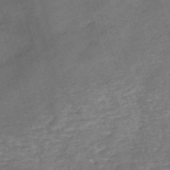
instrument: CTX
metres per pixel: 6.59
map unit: eHh
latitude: -54.6708
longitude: -90.7813
